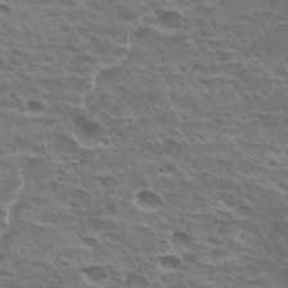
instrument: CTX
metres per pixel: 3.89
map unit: Hto
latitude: 31.0081
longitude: -41.4804
